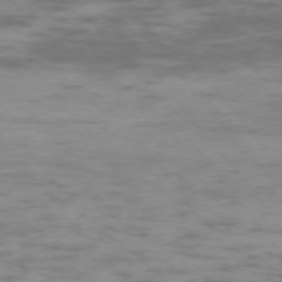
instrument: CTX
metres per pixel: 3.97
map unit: Ap
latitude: -74.3118
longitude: -74.8569
